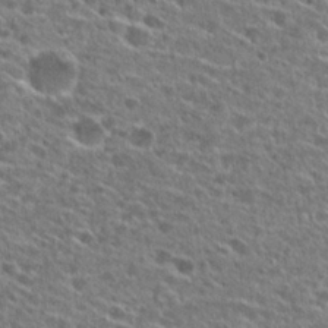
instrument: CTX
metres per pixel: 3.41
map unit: Hto
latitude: 26.6113
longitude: -47.7450
